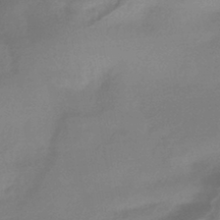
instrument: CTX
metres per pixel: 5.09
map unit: HNhu
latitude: -43.1809
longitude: 89.8989
